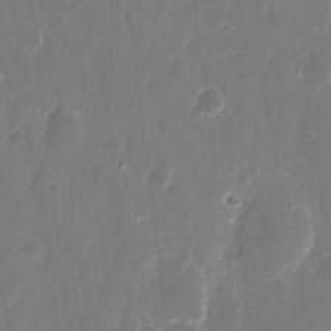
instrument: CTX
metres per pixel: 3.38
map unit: eHh
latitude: 10.3656
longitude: -71.5371
